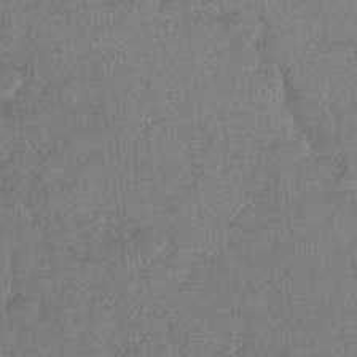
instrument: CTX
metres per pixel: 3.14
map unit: Ht
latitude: 5.4804
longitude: -30.2334
